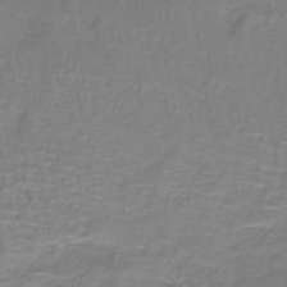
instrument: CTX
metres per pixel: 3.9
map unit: lHb
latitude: -41.5777
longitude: 56.9164
